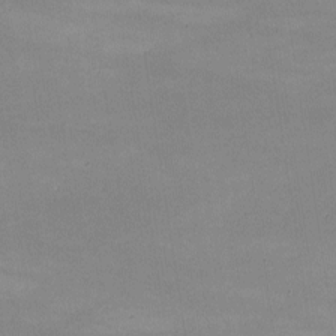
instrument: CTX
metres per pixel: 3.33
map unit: lHvf
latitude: -9.8989
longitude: -101.7450
